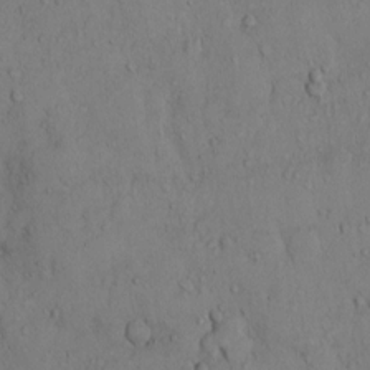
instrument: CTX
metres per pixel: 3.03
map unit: Hto
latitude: 10.2901
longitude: -57.8772
